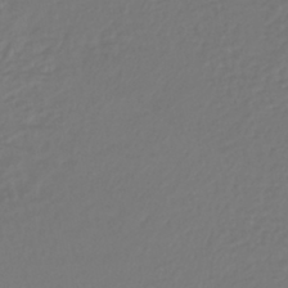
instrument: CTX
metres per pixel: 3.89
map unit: lHb
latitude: -43.2187
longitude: 60.3684
